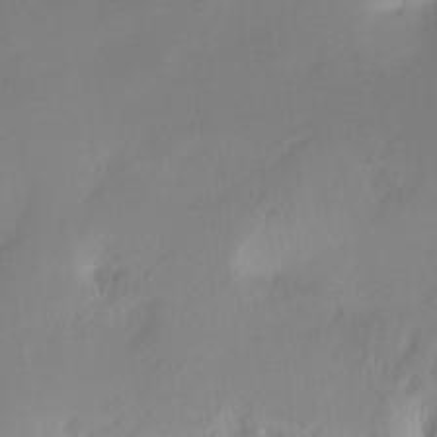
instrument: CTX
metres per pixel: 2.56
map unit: Ht
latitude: -12.1228
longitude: -49.0458
